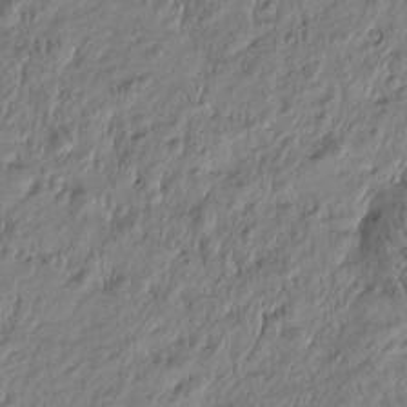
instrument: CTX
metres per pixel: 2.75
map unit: Htu
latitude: -5.7666
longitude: 177.4077
